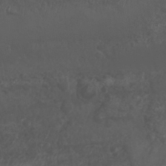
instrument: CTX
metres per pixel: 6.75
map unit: Nhu
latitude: 26.0444
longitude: -62.6869
